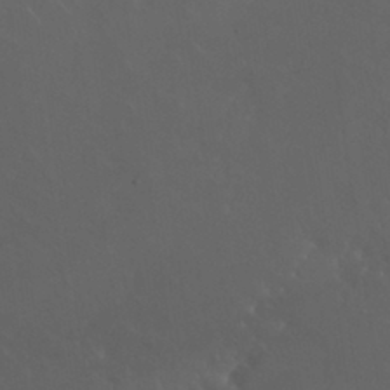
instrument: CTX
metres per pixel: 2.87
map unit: Nhu
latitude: 30.7247
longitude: -57.3481
